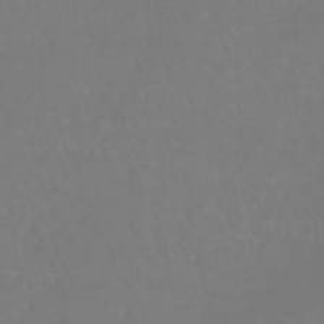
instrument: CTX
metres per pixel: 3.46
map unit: lHb
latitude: -41.8044
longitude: 65.1242
